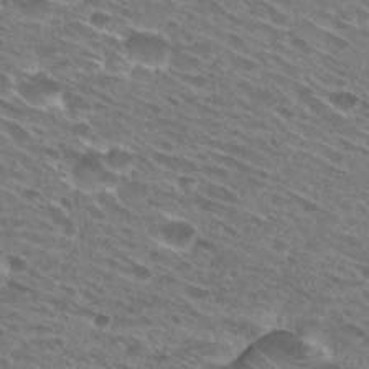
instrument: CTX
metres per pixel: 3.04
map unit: Hto
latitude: 29.1214
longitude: -45.0458
